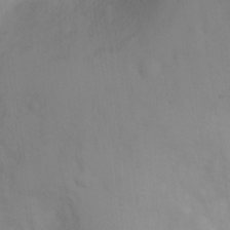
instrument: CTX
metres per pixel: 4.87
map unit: Ht
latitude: -1.5966
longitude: -33.7072
